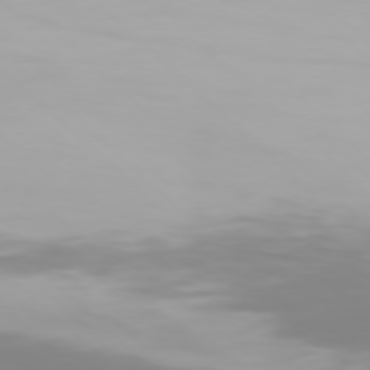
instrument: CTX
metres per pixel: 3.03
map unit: Hpe
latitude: 77.0458
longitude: -163.0081
